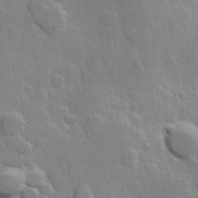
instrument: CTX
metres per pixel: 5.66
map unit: Hve
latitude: 23.2159
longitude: 148.3496
